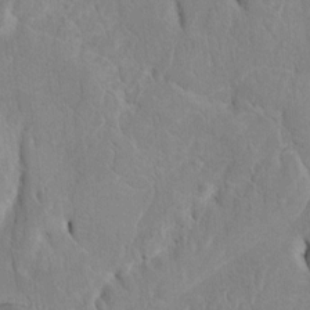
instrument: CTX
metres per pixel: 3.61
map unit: Htu
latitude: -4.5007
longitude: 151.3887
